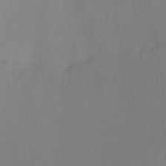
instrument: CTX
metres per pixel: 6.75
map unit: Ht
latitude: -8.0472
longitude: -32.4412
